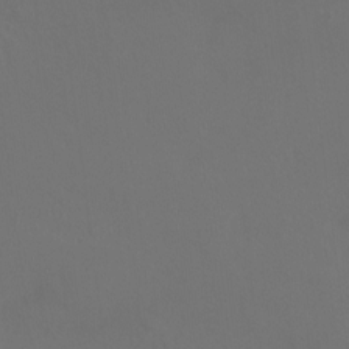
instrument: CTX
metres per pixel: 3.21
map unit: Htu
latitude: -14.0094
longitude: -47.7639
